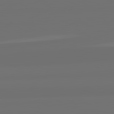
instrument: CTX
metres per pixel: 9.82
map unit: lApd
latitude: 82.5356
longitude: 163.0486
